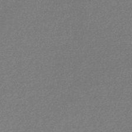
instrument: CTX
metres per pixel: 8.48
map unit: lHb
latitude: -48.3307
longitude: 62.7652
